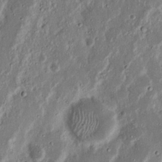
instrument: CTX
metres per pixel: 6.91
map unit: Nhu
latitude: 18.6679
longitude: -72.9892
